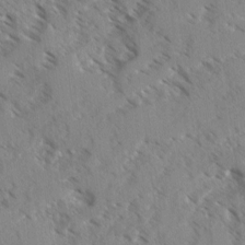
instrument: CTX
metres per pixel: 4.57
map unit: Ave
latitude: -0.1039
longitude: -110.6869
